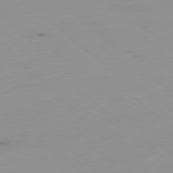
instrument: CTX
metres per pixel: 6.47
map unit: Hpe
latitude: -78.7652
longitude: 12.1795
